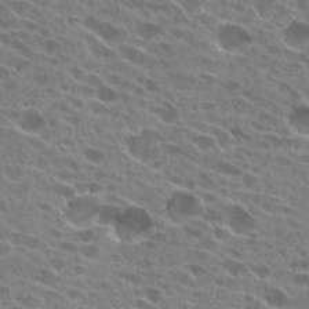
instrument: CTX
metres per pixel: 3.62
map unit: Hto
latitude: 25.3481
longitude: -42.5924
